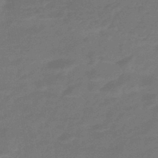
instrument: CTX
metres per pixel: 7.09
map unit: HNhu
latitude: -46.2739
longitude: 90.1417
